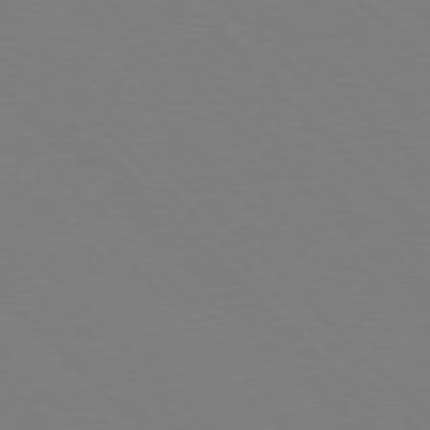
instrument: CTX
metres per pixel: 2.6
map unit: Hpe
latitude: 77.3670
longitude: -125.5749
